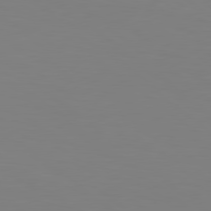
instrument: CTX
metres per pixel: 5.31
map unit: lApd
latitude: 79.1026
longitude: -172.6112
